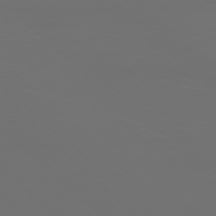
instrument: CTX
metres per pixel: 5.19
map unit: Ap
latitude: -77.0109
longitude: -81.7827
